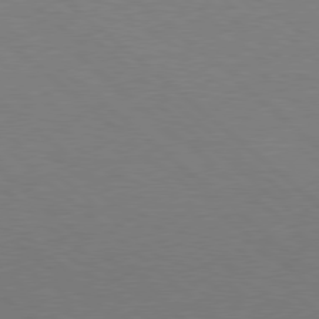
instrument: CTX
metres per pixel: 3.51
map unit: Hpe
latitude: 78.0255
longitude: -150.9702
